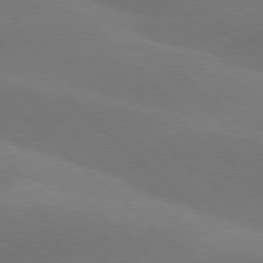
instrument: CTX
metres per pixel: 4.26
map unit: lApd
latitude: 77.6127
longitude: -51.8961
